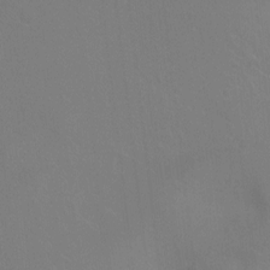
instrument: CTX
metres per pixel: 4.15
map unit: Ht
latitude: -3.4643
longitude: -17.7261
